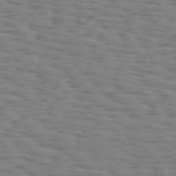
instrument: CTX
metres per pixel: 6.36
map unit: Hpe
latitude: 74.1200
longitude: -132.8947
